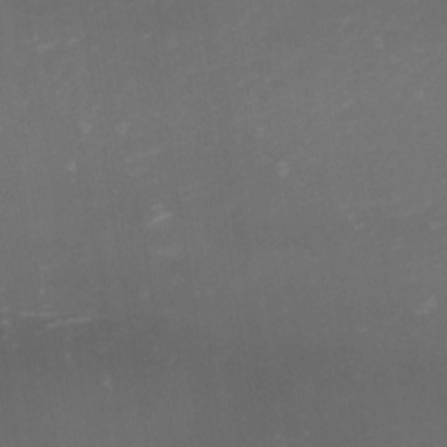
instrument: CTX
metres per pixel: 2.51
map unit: eHh
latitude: -1.6533
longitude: -79.4427
